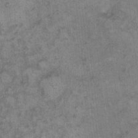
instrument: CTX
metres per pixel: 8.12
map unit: eHh
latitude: 9.6127
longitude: -63.3482
